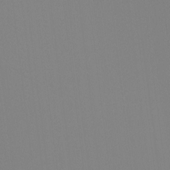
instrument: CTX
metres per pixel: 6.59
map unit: Ht
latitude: -15.9556
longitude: -47.7261
